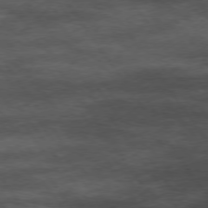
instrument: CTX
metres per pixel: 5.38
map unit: Hpe
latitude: 74.0444
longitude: -142.9325
